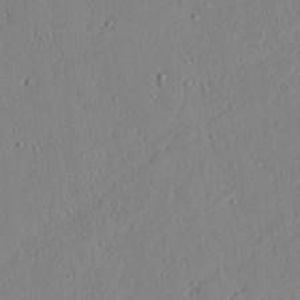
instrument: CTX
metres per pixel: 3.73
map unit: lAvf
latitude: 16.7057
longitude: -126.3090
